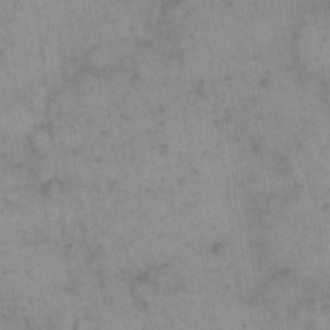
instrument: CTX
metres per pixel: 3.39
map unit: eHh
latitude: 15.2915
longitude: -67.1403
